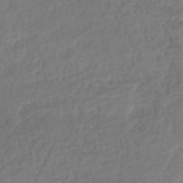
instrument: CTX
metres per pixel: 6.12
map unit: lHb
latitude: -40.7652
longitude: 73.6533
